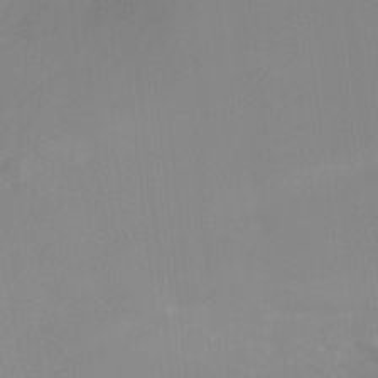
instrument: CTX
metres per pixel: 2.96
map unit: Ht
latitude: -14.7086
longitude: -55.6505
